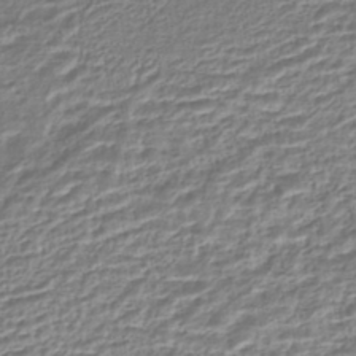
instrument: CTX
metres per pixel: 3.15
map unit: HNhu
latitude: -44.0850
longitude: 103.4077
